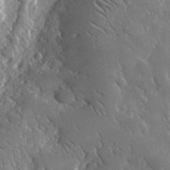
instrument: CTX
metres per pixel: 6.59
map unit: lHvf
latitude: 33.5749
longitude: -87.2348
